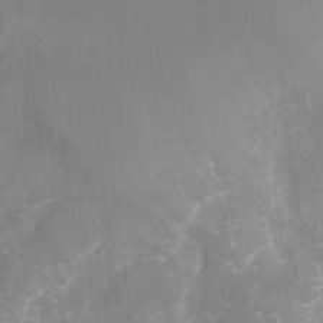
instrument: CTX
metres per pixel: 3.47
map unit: Nhu
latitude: -29.6533
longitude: -64.1578
